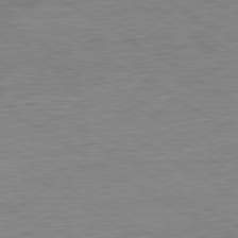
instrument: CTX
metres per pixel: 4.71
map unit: Ap
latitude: -80.7841
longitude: -79.4805
